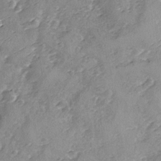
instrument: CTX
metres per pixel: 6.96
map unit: Ave
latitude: -8.6518
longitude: -117.7828
